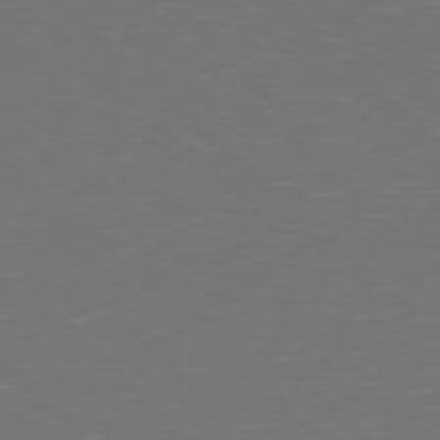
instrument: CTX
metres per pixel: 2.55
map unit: Hpe
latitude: 77.5371
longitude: -171.6694
